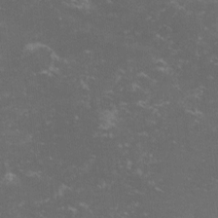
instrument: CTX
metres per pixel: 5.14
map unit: lHvf
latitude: -13.9178
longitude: -99.3103
